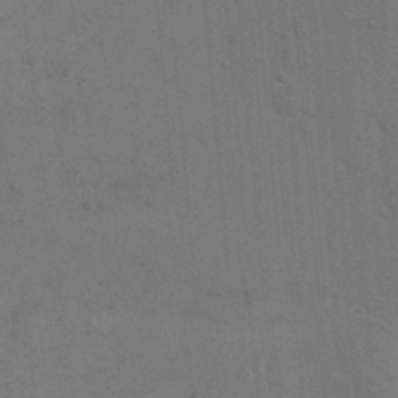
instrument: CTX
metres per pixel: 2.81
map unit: eHh
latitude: 19.3292
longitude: -64.3467
